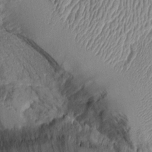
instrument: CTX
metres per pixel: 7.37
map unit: Aa
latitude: 9.5938
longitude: -128.2522
